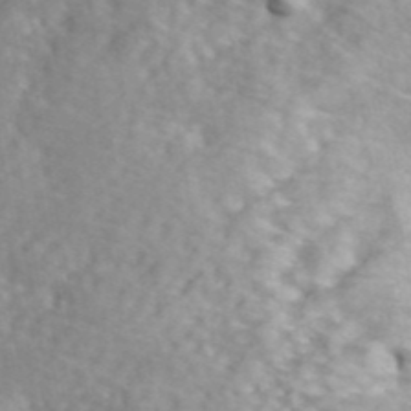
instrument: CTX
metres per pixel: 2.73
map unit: ANa
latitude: 44.1200
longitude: -85.3860
